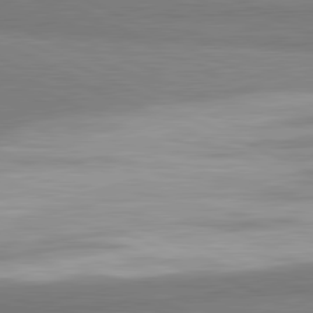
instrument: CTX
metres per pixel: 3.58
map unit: lApd
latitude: 81.5182
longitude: 162.5762
